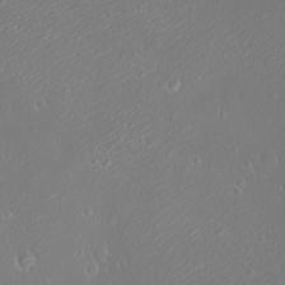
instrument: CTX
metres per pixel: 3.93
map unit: eHh
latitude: -9.3510
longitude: -69.6694
